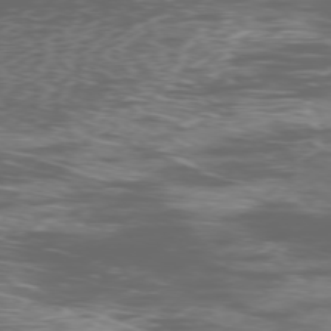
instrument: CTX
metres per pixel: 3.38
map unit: Ap
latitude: -77.0675
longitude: -68.7246
